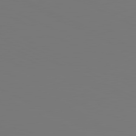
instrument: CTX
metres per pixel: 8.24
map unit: lApd
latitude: 81.0836
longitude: 147.5966
